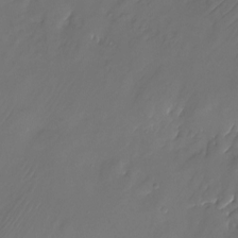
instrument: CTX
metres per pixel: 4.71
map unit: Nhu
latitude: -22.7086
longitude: -71.9528
